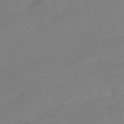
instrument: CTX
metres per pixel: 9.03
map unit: HNb
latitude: -53.0486
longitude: -45.7827
